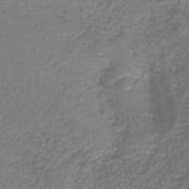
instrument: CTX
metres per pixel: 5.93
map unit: HNb
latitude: -42.2739
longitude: 51.3321
